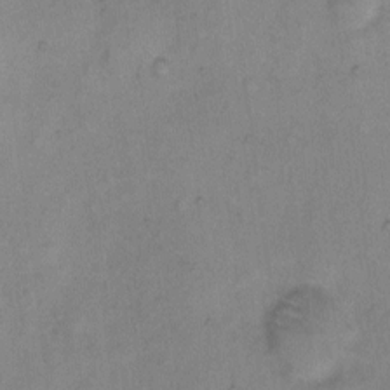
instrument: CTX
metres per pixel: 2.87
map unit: Hto
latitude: 5.9150
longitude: -61.6694
